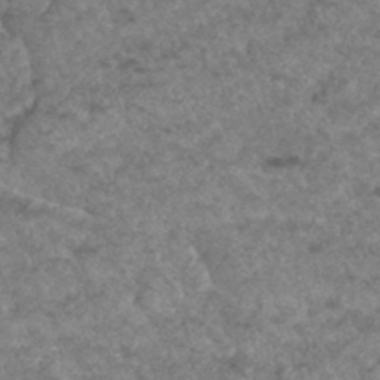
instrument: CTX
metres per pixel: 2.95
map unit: Hto
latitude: 33.0270
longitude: -49.6505
